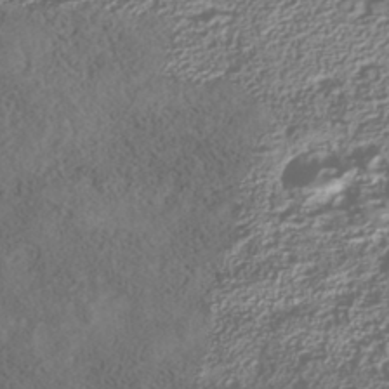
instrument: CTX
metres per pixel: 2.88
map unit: Nhe
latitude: -40.4440
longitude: -111.0459
